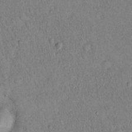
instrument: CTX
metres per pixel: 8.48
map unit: eHh
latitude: 19.3103
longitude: -62.8380
